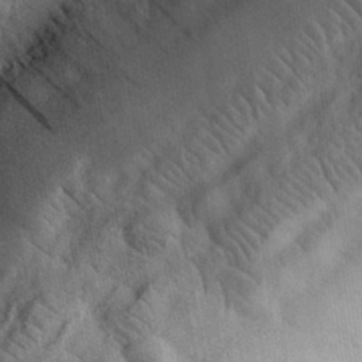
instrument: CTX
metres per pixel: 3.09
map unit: eHh
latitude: 30.4601
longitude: -73.9717
